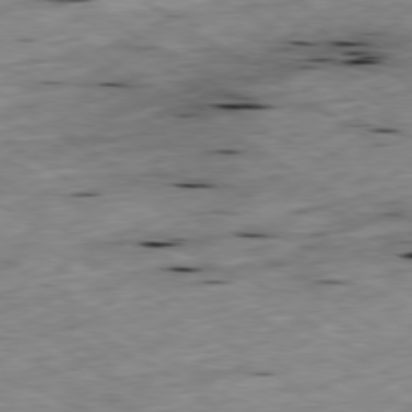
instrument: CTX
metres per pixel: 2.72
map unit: Ap
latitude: -79.8800
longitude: -90.8191
